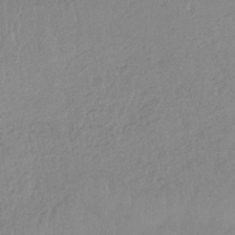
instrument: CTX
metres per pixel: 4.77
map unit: HNb
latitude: -33.7667
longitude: 64.6330
